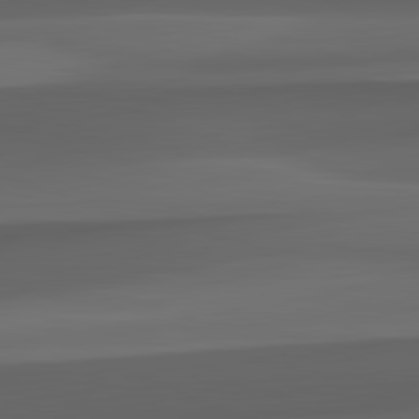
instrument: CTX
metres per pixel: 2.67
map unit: lApd
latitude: 82.4034
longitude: 143.5021
